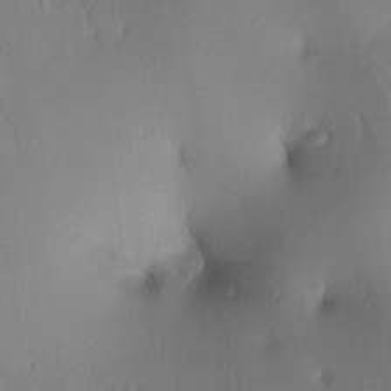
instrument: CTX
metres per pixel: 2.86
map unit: lAa
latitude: 4.3656
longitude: -116.0633
